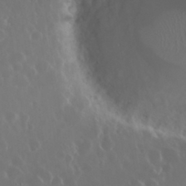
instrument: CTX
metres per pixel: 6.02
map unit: Nhu
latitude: 29.5371
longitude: -59.5182
